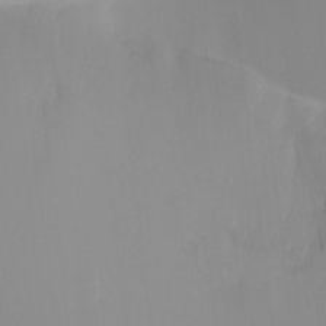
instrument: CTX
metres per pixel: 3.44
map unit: Ht
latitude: 3.5182
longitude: -22.9325
